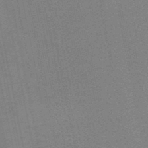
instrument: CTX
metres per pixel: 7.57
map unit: HNb
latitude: -48.3873
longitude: 58.8596
